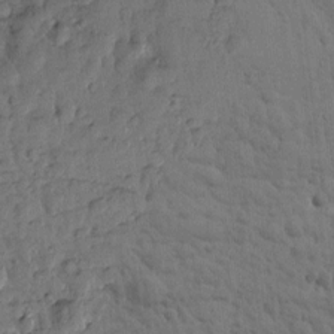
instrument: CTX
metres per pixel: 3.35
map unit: Htu
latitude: 2.3467
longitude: -178.5924
